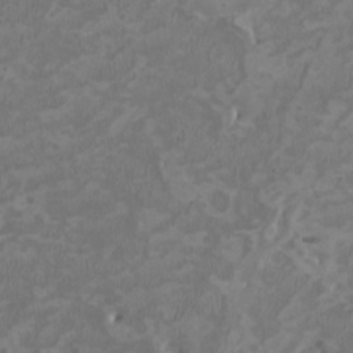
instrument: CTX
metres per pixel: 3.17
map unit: HNhu
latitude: 2.3467
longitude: -3.5182
